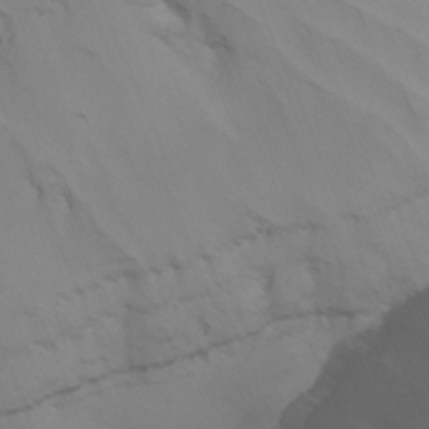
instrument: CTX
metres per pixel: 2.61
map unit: Nhu
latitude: -7.8422
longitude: -52.5735
